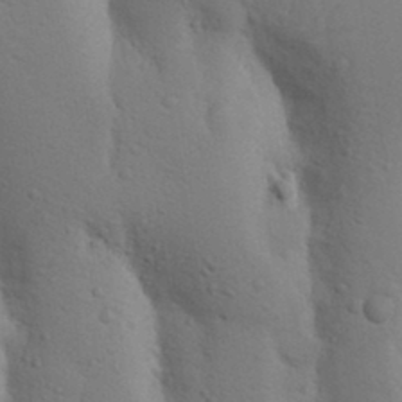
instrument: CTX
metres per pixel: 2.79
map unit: Nhu
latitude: 18.1011
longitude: -76.0633
